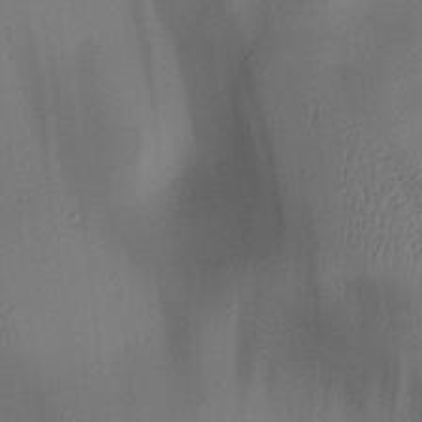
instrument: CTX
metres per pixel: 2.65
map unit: lAa
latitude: 2.6679
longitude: -115.8961
